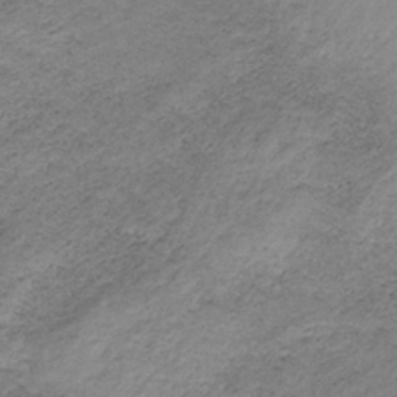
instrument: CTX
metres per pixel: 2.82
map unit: HNb
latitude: -32.9353
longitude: 61.3132
